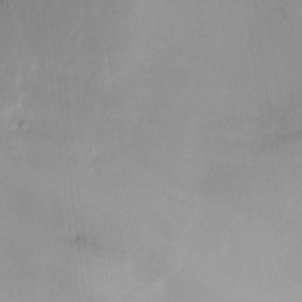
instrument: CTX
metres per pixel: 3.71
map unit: Nhu
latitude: -13.0109
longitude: -60.5168
